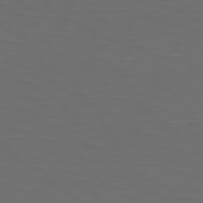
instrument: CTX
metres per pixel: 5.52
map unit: Hpe
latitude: 74.5924
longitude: -125.7827
